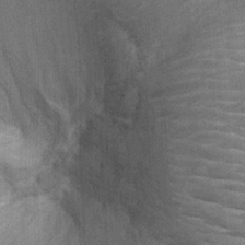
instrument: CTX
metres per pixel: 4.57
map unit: Ht
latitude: -0.7275
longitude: -15.8017
